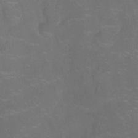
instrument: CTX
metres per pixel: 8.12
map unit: Nhu
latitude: -14.2362
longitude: -24.6490
